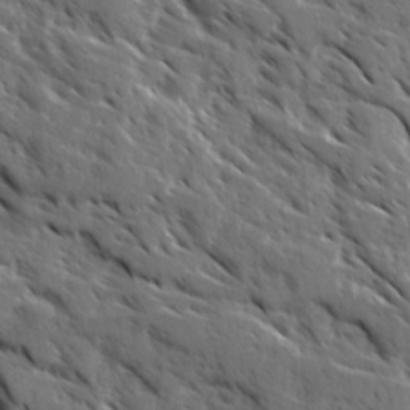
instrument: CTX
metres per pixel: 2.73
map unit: Ave
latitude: 16.8947
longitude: -130.7436
